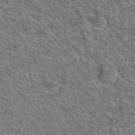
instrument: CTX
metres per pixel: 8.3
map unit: Hto
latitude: 38.2711
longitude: -44.5734
